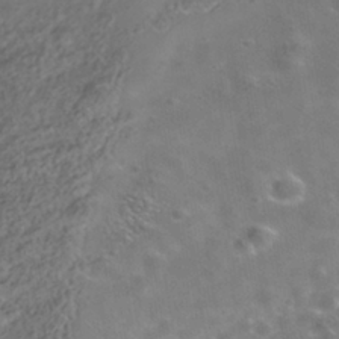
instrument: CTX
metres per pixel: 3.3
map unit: Nhe
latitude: -41.1809
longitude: -100.2901
